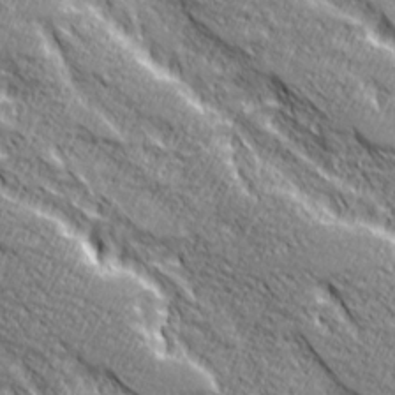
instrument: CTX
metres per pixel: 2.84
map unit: Ave
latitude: 20.6302
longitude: -135.4615
